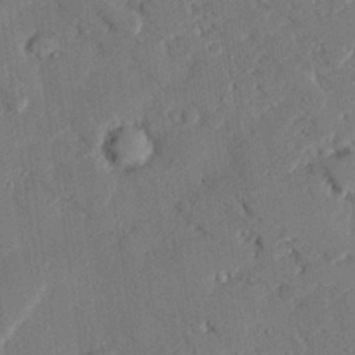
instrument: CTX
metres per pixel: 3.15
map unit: eHh
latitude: 26.9703
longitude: -81.5182
